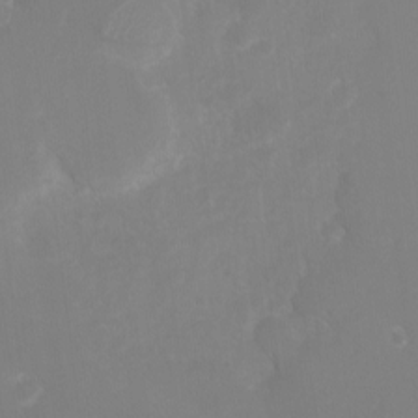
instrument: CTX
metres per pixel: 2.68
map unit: Nhu
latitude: -4.3873
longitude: -77.0269
